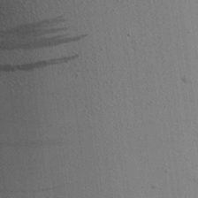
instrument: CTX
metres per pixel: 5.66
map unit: Aa
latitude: 20.8569
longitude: -144.2522
